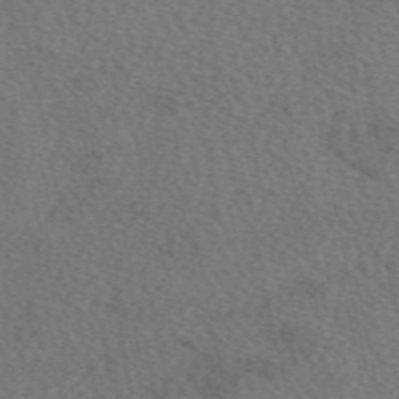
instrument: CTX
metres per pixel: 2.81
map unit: eAb
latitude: 49.8583
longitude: 113.5021
